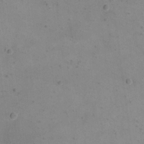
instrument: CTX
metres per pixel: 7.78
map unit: eHh
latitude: 20.5546
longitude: -64.9703
